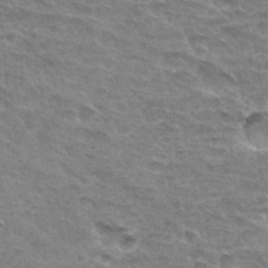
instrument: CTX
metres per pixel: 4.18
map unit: Hto
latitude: 33.1403
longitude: -45.3104
